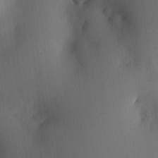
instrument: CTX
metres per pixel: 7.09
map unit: HNhu
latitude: 6.3278
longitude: 14.8786
